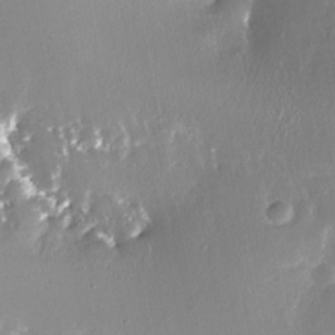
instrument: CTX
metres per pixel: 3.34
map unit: Nhe
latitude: -27.7477
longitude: -109.9717
